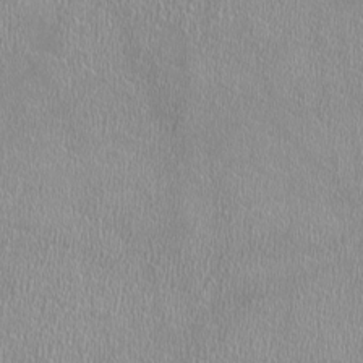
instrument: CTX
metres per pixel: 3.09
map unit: HNhu
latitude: -2.1605
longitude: 0.0283
